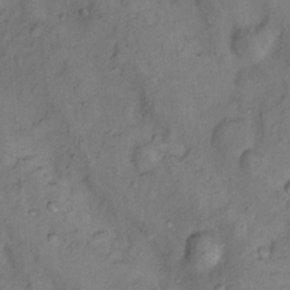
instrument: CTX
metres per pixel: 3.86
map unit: Nhu
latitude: 11.4804
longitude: -28.2900
